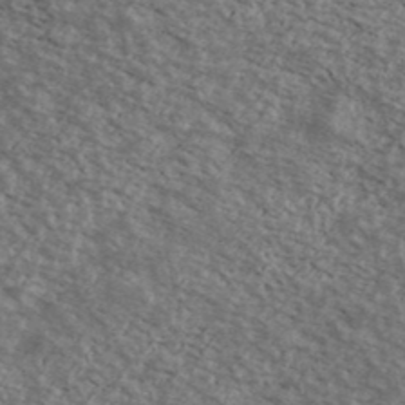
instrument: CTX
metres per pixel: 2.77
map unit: Ave
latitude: 39.1403
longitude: -111.0081
